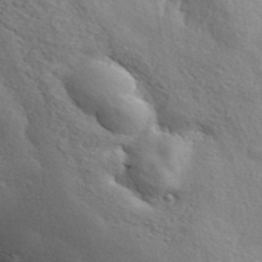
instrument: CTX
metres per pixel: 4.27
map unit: ANa
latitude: 41.4615
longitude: 55.5966
